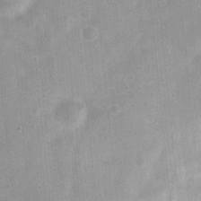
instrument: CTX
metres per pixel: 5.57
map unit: Nhu
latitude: 2.5357
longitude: -17.8583
